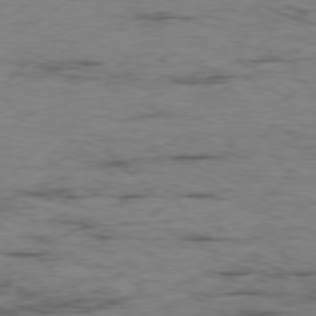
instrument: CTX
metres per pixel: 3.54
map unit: Ap
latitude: -77.5777
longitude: -81.3859
